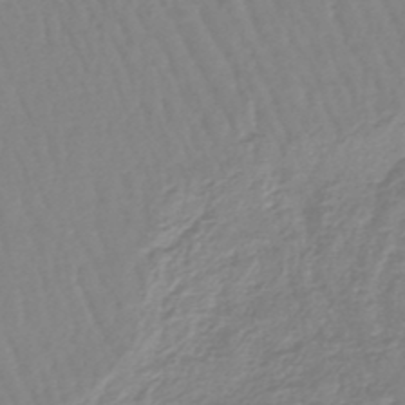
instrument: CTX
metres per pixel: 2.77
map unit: lHb
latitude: -45.8611
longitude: 79.0108
